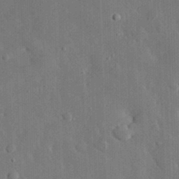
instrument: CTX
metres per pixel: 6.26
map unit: eHh
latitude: 29.6694
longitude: -80.1956
